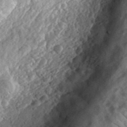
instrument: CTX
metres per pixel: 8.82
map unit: eHh
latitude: 36.5546
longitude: -79.4805
